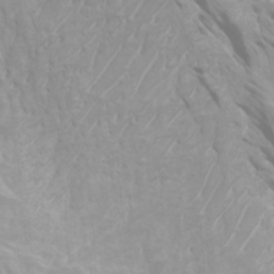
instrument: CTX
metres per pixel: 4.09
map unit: Htu
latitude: -4.5007
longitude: -73.3482
